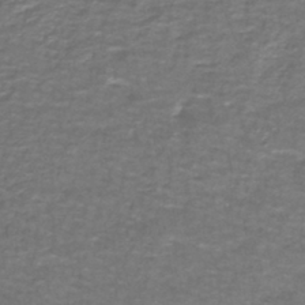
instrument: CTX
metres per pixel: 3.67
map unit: lHb
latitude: -42.3684
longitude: 55.7667
